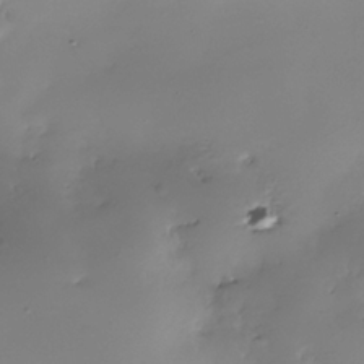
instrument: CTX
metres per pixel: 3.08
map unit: Nhe
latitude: -36.3684
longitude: -117.3671
